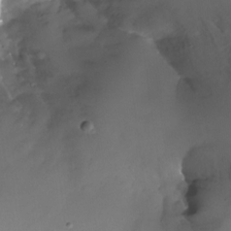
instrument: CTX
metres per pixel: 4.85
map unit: Nhu
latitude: -27.8989
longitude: -71.5371
